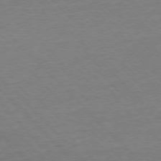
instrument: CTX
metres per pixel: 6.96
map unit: Ap
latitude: -77.5021
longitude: -95.1026
